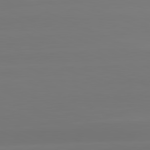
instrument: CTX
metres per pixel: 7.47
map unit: lApd
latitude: 81.6883
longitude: -134.4601
